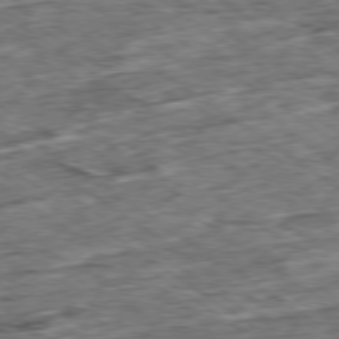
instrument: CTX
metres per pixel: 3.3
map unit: Ap
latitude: -79.5210
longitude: -85.4993
